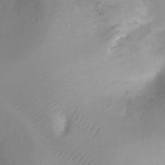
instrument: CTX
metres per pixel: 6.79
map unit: Ht
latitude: -10.3495
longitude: -28.2333
